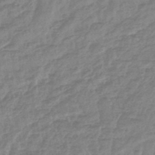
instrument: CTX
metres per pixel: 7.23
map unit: lHb
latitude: -44.3117
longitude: 79.6344
